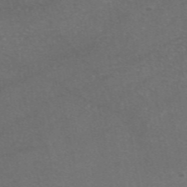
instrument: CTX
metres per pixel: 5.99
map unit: eAb
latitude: 47.1404
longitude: 115.4265
